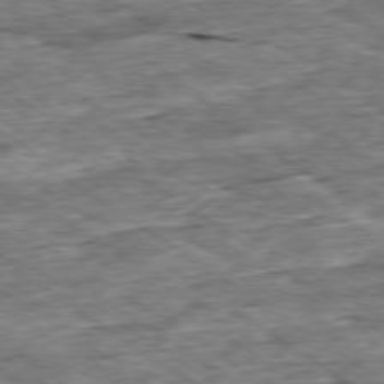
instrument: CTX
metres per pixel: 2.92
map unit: Ap
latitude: -79.4265
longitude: -85.1214
